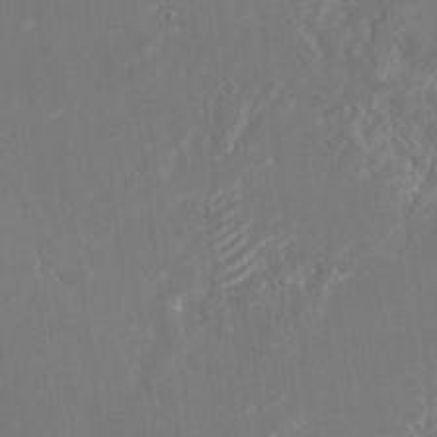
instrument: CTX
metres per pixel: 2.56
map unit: Nhu
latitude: -23.9178
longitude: -72.6869
